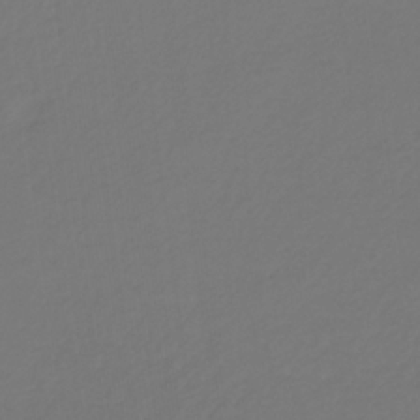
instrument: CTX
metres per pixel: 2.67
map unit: eHb
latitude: -30.5573
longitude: 64.8030
